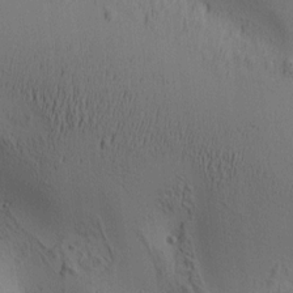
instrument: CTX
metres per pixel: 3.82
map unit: lAa
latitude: 6.2900
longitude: -114.3467
